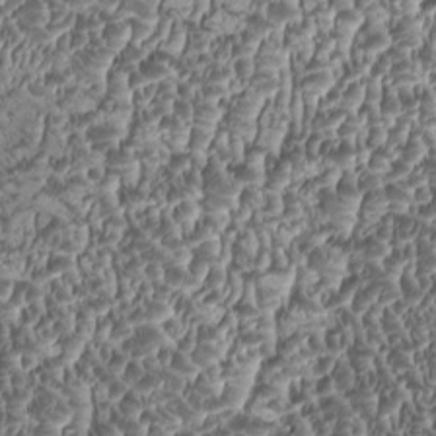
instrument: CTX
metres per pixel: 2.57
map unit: HNhu
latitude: -0.3496
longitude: 1.2187
